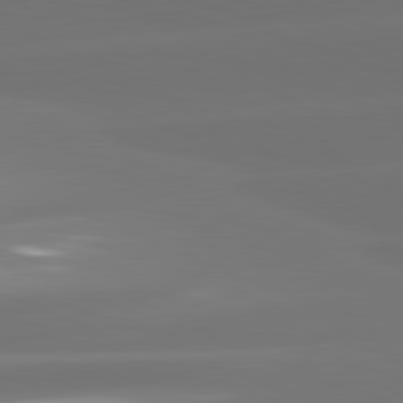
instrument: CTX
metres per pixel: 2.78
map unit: lApd
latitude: 81.4993
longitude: -147.9151
